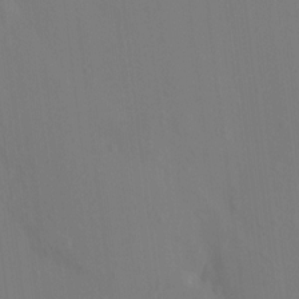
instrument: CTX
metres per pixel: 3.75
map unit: HNhu
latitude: 7.1214
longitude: -0.3656
